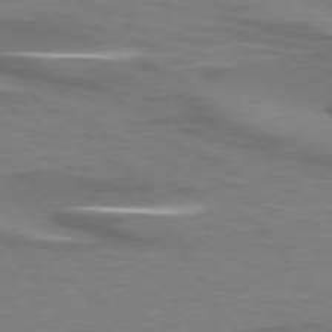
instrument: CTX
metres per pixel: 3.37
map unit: lApd
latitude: 74.1578
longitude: -51.2914
